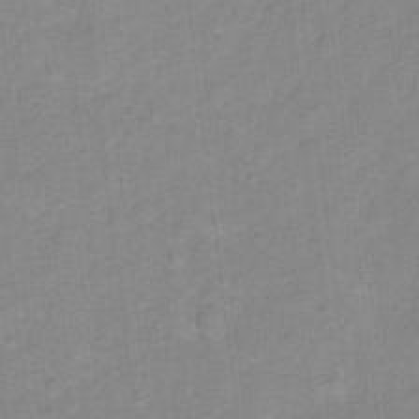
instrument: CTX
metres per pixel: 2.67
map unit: Hto
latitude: 5.7072
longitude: -31.7261
